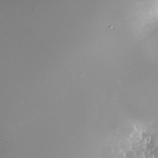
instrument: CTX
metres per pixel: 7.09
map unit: Nhe
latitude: -32.0283
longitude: -117.2348
